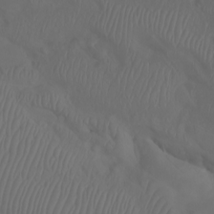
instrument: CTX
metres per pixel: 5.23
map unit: Htu
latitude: -6.1794
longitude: -70.3467
